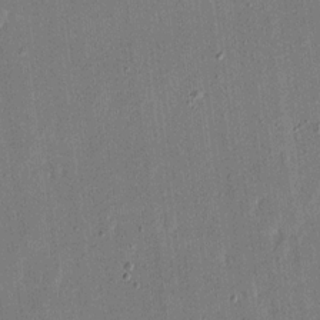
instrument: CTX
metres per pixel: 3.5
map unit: eHh
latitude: 15.7639
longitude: -70.4601
